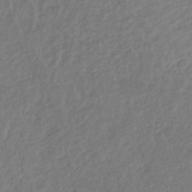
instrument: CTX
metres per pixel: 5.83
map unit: lHb
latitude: -37.3887
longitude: 68.5951
